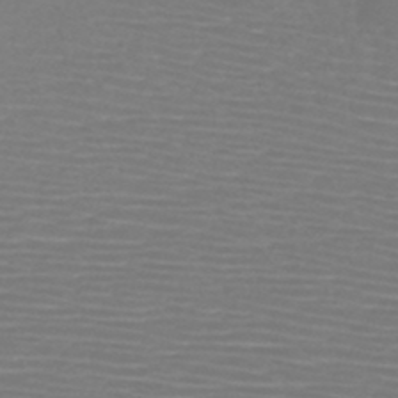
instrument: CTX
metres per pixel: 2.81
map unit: HNb
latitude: -46.6707
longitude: -42.3656
